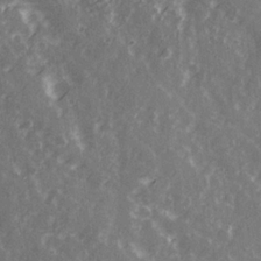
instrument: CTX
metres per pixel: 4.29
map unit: Ave
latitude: 21.7828
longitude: -132.4979
